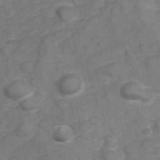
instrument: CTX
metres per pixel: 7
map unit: Hve
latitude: 32.6679
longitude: 151.9745
